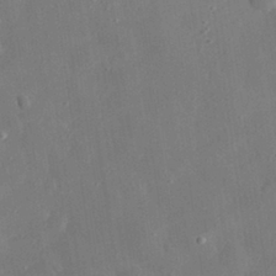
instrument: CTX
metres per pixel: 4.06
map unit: eHh
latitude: 30.1389
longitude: -78.3279
